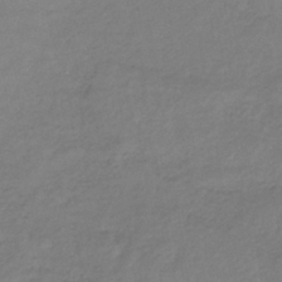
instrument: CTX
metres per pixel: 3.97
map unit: lHb
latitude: -38.3118
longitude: 70.6330
